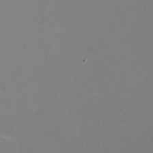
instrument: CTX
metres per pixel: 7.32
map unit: HNhu
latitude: -0.1417
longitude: -2.6679
